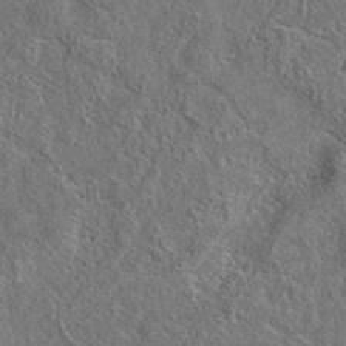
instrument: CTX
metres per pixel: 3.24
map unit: eAb
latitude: 37.0270
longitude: 112.9920
